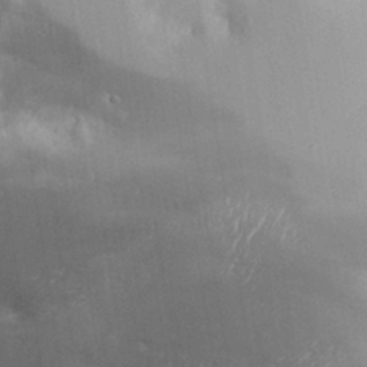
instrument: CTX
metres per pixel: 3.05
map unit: Aa
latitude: 30.2523
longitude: -131.9906
